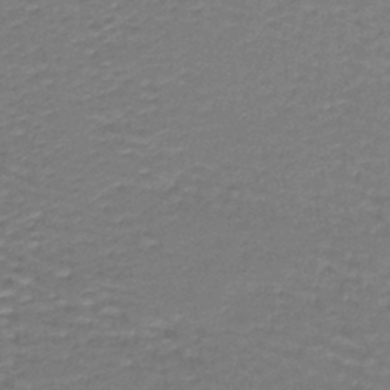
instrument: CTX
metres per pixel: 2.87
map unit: lHb
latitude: -42.2172
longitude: 58.8596
